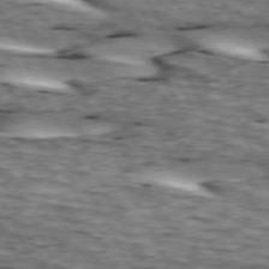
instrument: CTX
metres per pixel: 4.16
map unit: lApd
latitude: 73.6127
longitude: -54.7246
